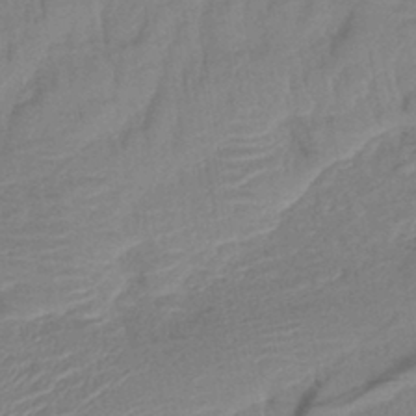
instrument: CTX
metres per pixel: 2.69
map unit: lHb
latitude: -40.4251
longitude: 77.8611
